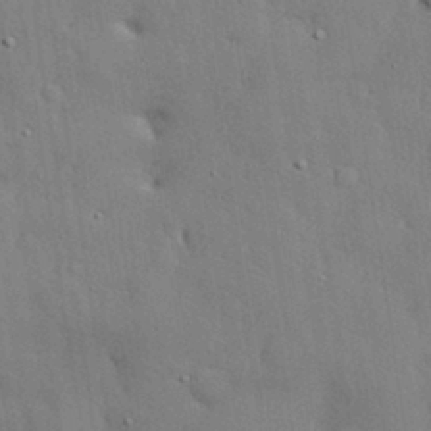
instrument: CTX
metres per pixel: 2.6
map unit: eHh
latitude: 30.0444
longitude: -82.9891
